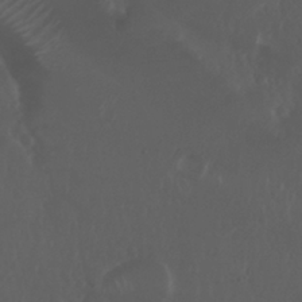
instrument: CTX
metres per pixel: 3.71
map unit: Nhu
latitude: 28.9891
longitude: -57.2536
